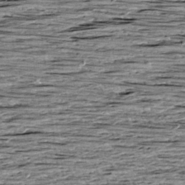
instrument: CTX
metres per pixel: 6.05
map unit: Aa
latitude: 8.5924
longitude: -139.6883
